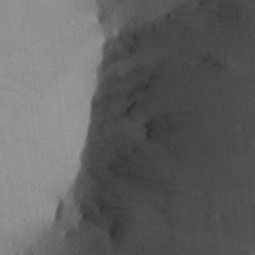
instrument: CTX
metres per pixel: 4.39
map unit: Aa
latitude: 26.9703
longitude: -136.3090
